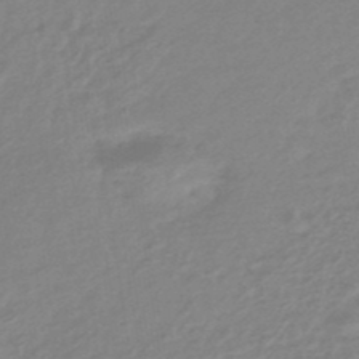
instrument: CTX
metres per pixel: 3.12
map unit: eHb
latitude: -45.4643
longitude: 89.7666
